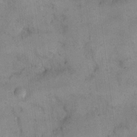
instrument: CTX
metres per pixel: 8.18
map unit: eHh
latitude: 21.2348
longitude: -61.1781
